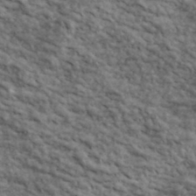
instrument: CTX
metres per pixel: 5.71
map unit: lHvf
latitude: 39.4237
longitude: -88.8947
